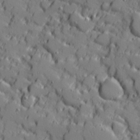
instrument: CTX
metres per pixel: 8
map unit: Ave
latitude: 11.2537
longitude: -101.5182
